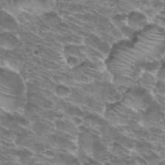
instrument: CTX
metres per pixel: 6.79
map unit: Hto
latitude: 32.1011
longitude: -42.6868
